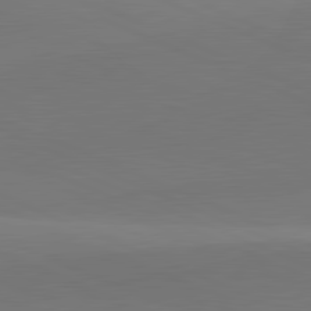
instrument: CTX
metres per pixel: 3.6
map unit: lApd
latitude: 81.9339
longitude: 144.2173
